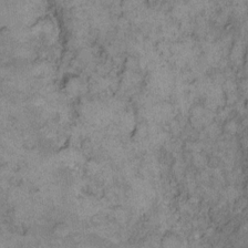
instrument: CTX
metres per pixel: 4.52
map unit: eHh
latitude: 11.9717
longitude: -63.8017
